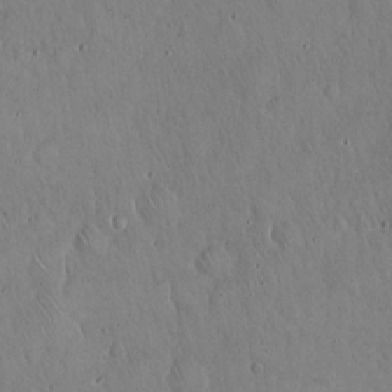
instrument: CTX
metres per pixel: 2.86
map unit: Hto
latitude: 17.6316
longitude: -59.4426
